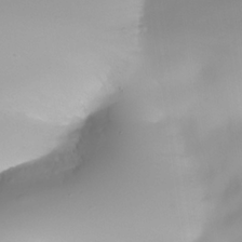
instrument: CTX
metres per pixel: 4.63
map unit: Nhe
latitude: -34.6707
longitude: -143.0648
